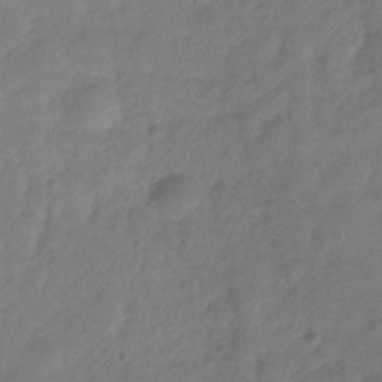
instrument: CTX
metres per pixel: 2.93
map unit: Hve
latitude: -32.8030
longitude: 92.5574
